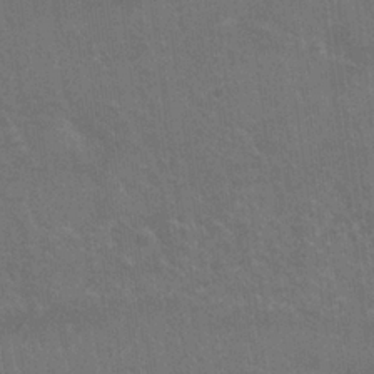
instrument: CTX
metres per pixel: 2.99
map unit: Nhu
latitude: 25.0269
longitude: -51.8583
